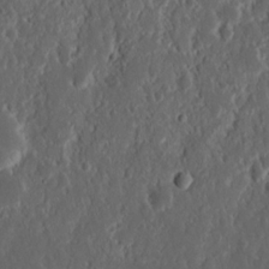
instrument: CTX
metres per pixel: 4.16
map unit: Nhu
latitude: 14.0633
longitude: -73.3104
